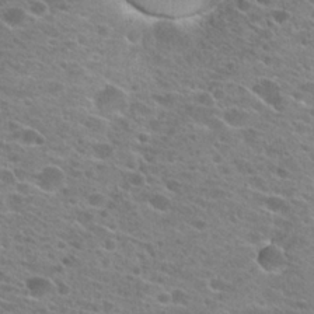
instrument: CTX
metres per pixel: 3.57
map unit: Hto
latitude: 24.1388
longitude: -42.7813
